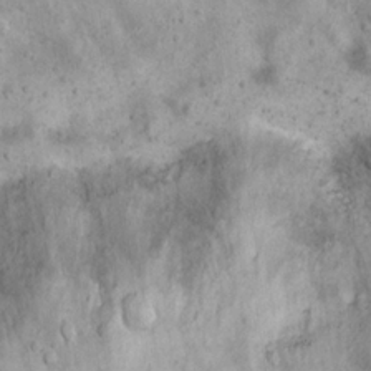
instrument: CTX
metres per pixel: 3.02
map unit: Nhu
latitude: 22.3089
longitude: -69.7072
